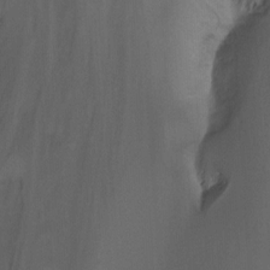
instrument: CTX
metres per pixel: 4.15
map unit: Nhu
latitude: -14.7086
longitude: -53.8206
